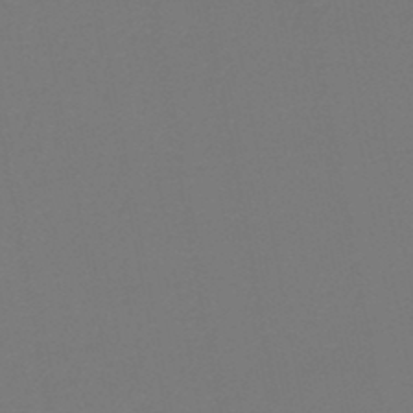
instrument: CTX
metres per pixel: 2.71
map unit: lHb
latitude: -47.1242
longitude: 68.7463
